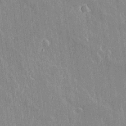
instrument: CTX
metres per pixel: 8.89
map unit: lAvf
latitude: 14.7436
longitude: -128.8380
